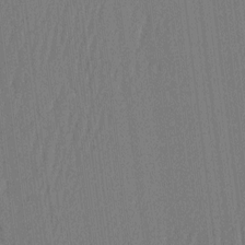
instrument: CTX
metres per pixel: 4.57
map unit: eHh
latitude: -2.0849
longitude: 14.4440
